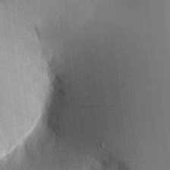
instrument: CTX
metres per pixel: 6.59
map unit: Aa
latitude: 16.3845
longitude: -147.8395
